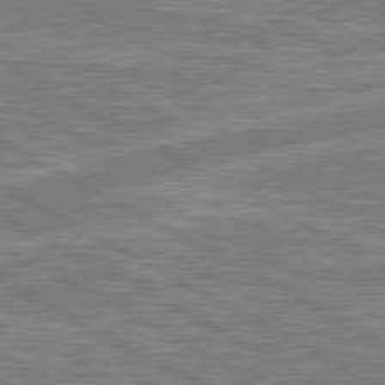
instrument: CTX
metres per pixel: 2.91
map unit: lApd
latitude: 80.7435
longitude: -171.1781
